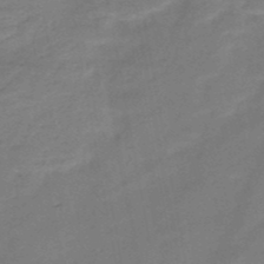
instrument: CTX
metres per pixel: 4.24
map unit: HNb
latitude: -49.6344
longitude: -39.5371
